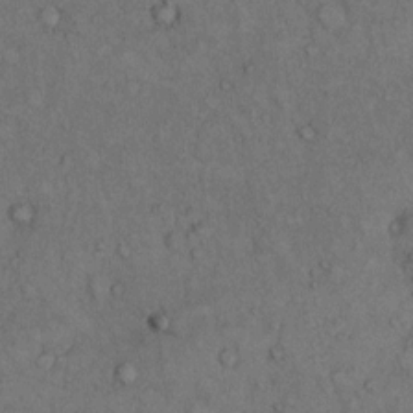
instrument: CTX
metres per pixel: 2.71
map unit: Hto
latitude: 11.2159
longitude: -59.4615
